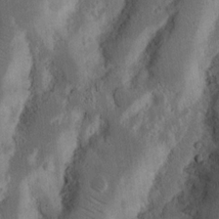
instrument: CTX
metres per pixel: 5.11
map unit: Nhu
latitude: 16.4223
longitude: -74.5357
